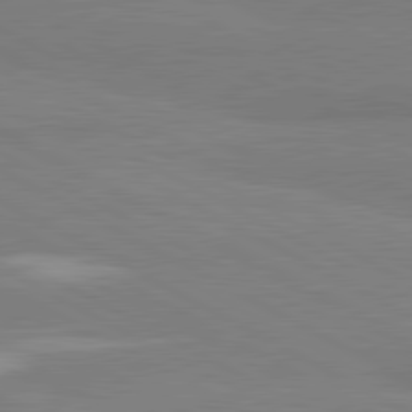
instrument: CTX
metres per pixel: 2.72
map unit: lApd
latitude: 81.1214
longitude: -179.1781
